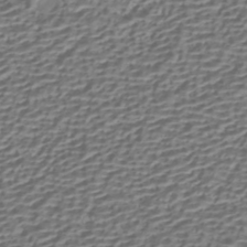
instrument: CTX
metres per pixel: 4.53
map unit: HNhu
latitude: -42.0661
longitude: 107.2187
